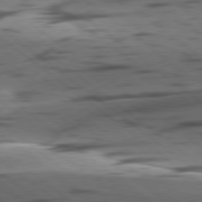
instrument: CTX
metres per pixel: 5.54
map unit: lApd
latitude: 78.9892
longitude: -50.4979
